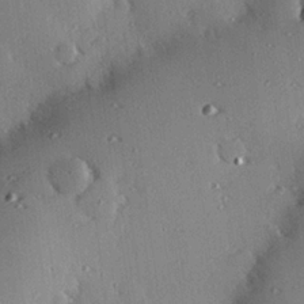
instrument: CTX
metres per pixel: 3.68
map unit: eHh
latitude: 22.7813
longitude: -89.9339
